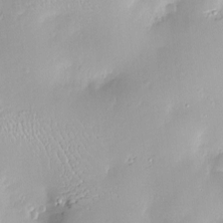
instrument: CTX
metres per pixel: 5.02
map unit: Nve
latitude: -8.5574
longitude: 174.5951
